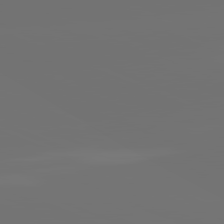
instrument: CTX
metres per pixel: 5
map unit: lApd
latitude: 81.8772
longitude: -164.2900
